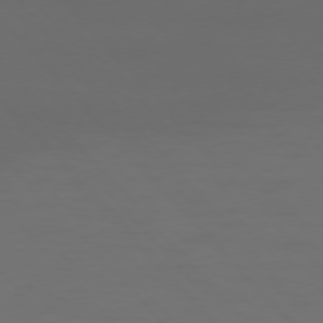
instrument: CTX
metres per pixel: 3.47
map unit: Ap
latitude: -77.9367
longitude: -63.8773
